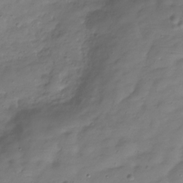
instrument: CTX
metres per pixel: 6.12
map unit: Hve
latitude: -30.5573
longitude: 91.1620
